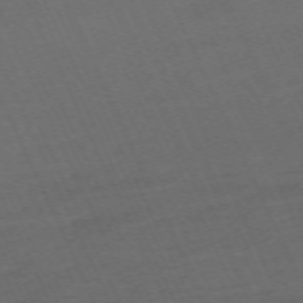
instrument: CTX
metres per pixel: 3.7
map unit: Hpe
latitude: -70.8597
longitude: 15.9556
